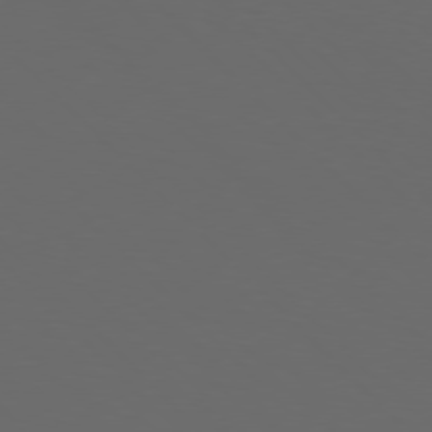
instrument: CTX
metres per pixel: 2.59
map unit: Hpe
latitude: 76.7813
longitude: -168.1767
